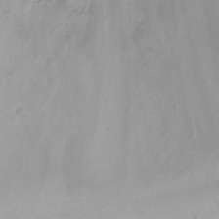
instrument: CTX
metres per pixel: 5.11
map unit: eHh
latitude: 23.0080
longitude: -61.5560
